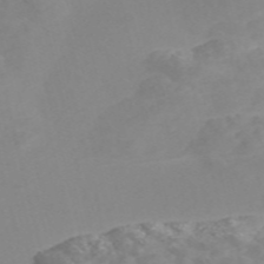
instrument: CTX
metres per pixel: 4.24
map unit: Nve
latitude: -56.7463
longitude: 52.1416
